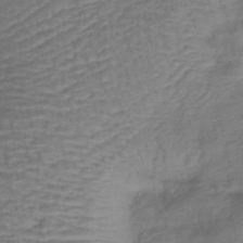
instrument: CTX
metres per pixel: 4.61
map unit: lHb
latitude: -41.8800
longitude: 78.5573
